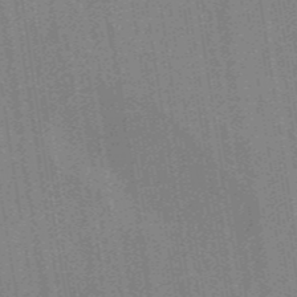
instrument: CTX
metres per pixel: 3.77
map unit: ANa
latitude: -38.2929
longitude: 95.3131
